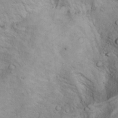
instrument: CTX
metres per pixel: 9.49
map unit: Aa
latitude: -3.1620
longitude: -73.7072
